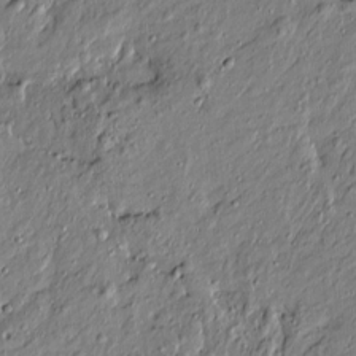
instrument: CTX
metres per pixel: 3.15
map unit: Htu
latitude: -7.3887
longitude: 177.7856
